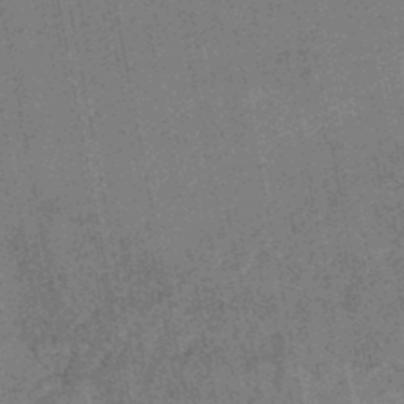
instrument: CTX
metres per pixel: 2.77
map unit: lHb
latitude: -46.0850
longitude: 68.4629
